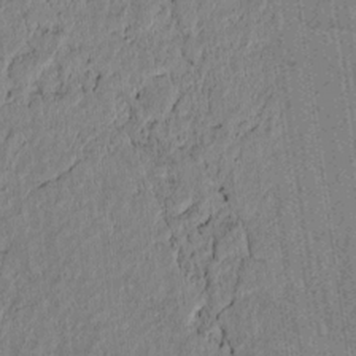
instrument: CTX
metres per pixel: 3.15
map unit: lAvf
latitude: 6.3278
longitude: 164.3118
